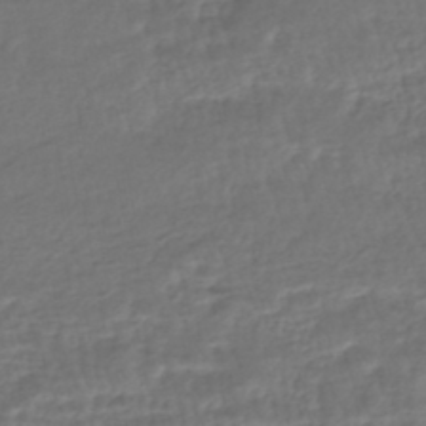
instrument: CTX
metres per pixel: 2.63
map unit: HNhu
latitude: -45.8233
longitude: 102.8597
